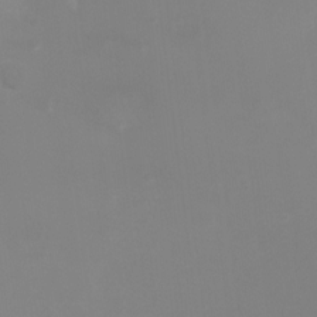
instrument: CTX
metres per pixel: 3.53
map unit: Ht
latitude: 1.4048
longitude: -20.8569
